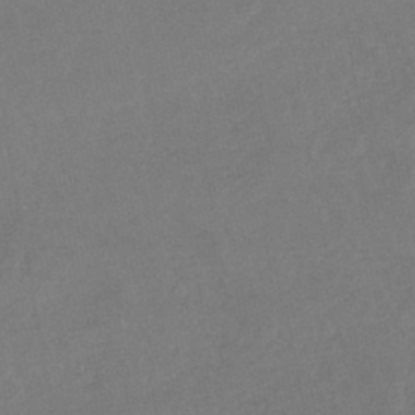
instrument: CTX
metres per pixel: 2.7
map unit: lHb
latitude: -43.1809
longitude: 73.6344
